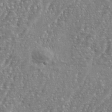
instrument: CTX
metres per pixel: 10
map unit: eHh
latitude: 34.7624
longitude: -133.8772
